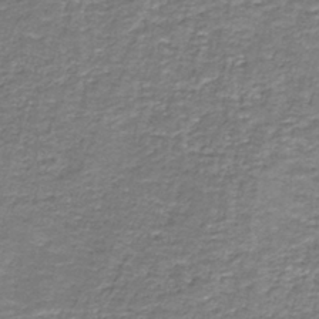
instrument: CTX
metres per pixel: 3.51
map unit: eAb
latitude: -36.8597
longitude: 52.3306
